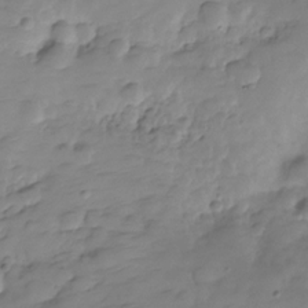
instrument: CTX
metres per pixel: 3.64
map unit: Hve
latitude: -29.5777
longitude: 90.6519
